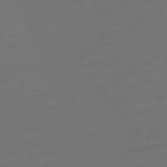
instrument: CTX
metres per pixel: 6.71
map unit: Nve
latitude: -58.7841
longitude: 56.8219
